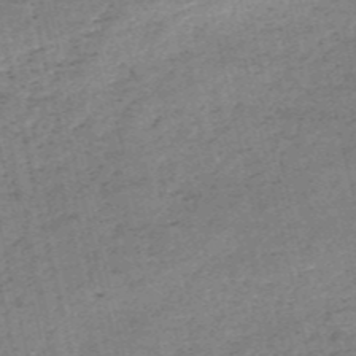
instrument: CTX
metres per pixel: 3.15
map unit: HNb
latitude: -54.9353
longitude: -42.6491
